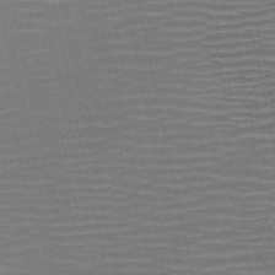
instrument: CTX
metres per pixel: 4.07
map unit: HNb
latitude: -51.6155
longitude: -47.4427
